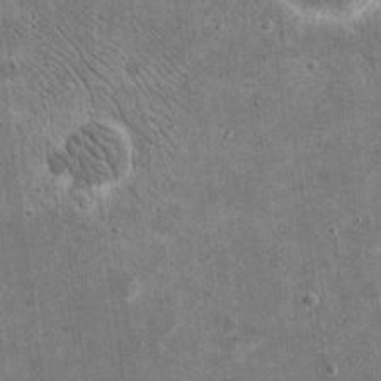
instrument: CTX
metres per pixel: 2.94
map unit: eHh
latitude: 20.4979
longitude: -65.7639
